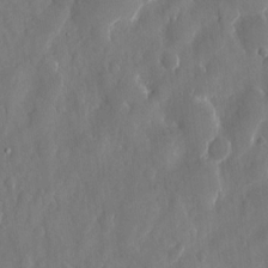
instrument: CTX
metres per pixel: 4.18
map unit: eHh
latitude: 13.7261
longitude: -72.4412
